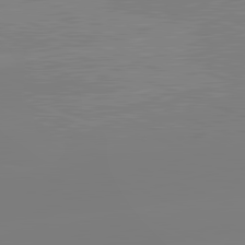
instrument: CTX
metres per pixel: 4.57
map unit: lApd
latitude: 81.7827
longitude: -158.4979
